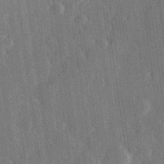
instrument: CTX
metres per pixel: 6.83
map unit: Hve
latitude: 27.5938
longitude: 147.5021
